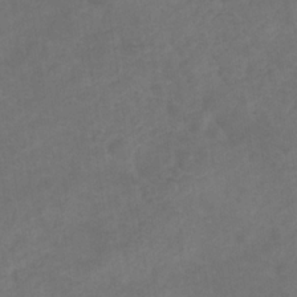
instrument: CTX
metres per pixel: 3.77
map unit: eHb
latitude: -32.7464
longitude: 72.5007
